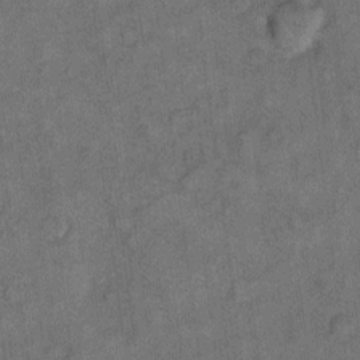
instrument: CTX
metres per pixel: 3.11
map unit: eHh
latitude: 10.1011
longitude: -63.8206
